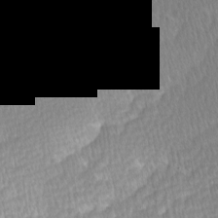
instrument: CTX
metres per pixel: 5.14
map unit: Ave
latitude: -0.8219
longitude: -114.4601
